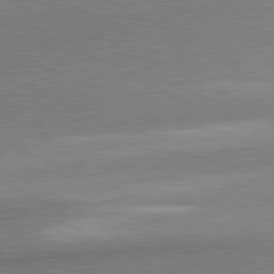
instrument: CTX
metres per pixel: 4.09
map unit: lApd
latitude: 80.8947
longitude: 164.0472
